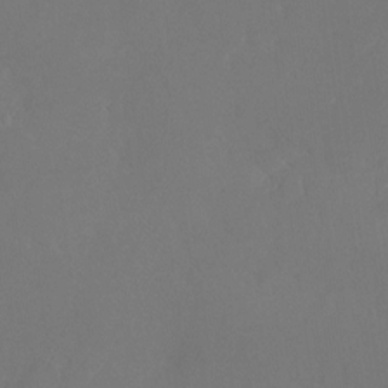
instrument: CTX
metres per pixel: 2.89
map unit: Nhu
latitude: -25.8422
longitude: -72.3657
